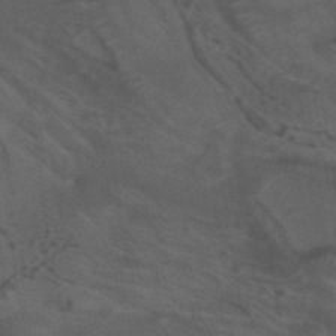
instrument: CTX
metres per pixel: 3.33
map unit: ANa
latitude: 40.1010
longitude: 29.1809
